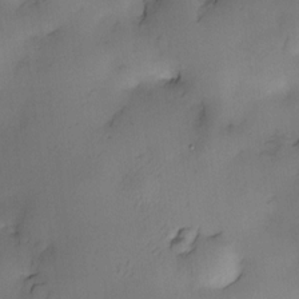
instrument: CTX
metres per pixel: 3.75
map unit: Nve
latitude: -22.6519
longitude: -138.2145
